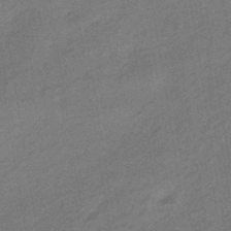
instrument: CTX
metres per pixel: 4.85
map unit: HNhu
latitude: -43.4265
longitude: 90.7086
